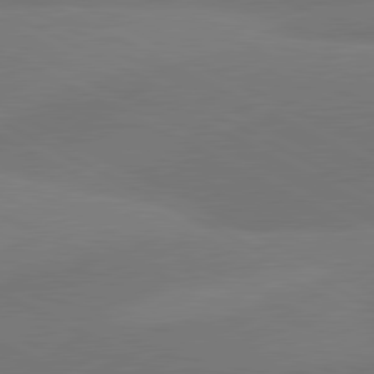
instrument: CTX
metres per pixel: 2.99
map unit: lApd
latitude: 80.9892
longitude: 127.3320
